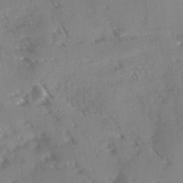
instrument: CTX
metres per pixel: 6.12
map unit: Ave
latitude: 0.1577
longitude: -111.3860
